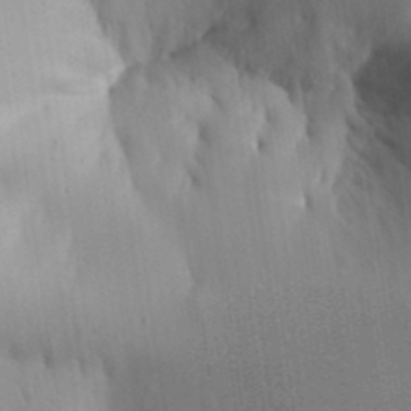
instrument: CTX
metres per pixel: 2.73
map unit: Aa
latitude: 32.3089
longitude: -143.3104
